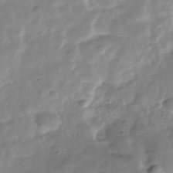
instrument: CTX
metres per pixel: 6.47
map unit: Hve
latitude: -30.9164
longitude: 91.5588
